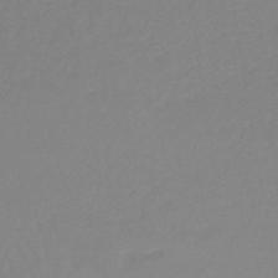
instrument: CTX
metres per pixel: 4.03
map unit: lHb
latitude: -44.4440
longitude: 59.7855
